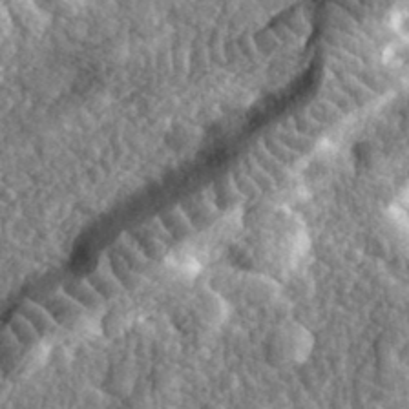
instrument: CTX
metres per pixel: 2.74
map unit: eHh
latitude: 34.8569
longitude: -79.7261
